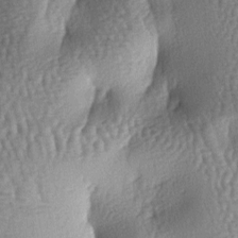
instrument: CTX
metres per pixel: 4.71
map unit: lAa
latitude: -6.8975
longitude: -127.9906
